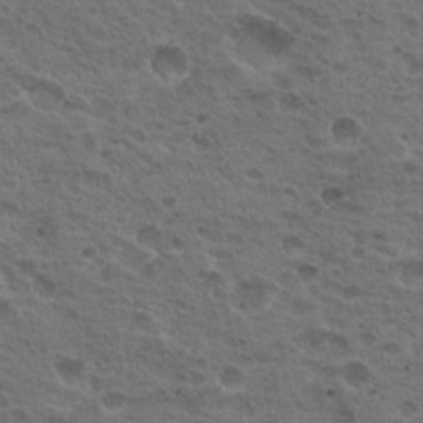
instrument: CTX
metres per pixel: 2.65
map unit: Hto
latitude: 19.0080
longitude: -31.9528
